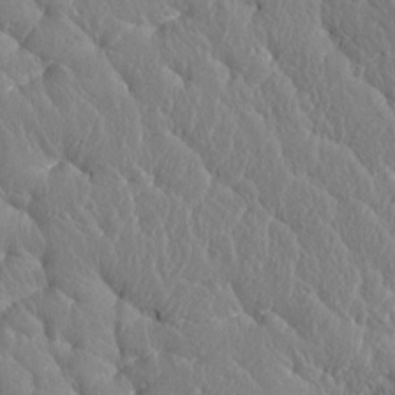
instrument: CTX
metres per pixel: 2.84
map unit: Htu
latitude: 0.9513
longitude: 179.2754
